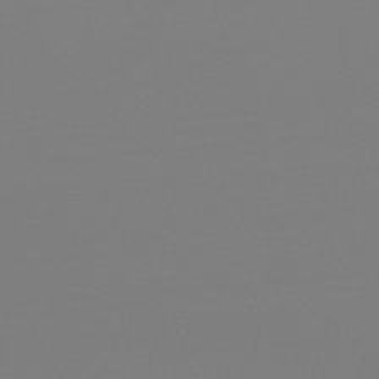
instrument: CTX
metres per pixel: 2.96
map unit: lHb
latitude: -48.9542
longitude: 66.7841
